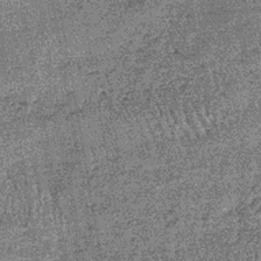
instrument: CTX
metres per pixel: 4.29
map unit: lHb
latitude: -38.9919
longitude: 67.2187
